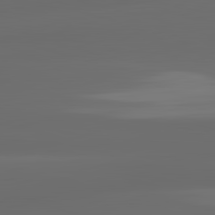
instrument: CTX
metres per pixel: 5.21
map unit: lApd
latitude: 83.0647
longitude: -132.1578
